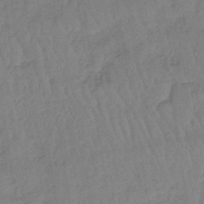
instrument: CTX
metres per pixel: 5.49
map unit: lHb
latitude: -40.6707
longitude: 67.8233
